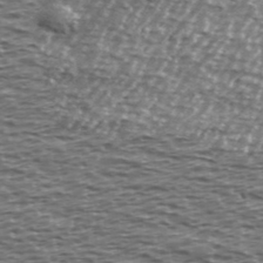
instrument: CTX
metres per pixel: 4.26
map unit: Ave
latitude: 39.8016
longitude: -112.7246
